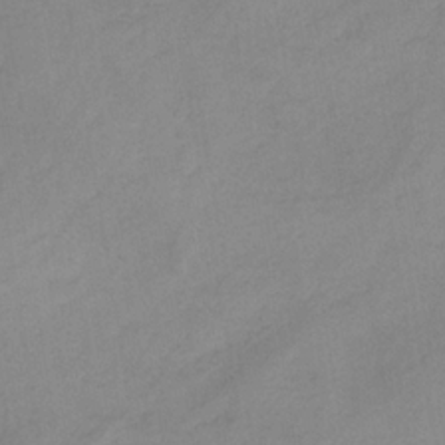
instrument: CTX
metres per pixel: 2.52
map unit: HNb
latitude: -31.4832
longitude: 62.1039
